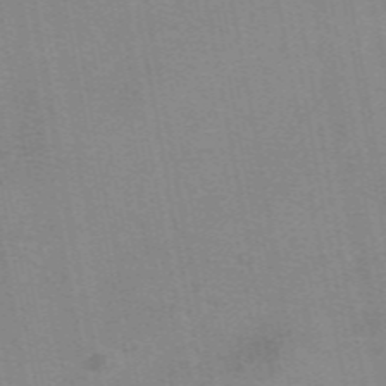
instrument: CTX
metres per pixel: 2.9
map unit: eAb
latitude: 49.4048
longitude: 105.2565
